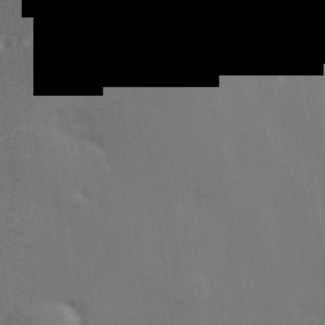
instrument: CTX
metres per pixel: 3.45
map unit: Hve
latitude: 26.7624
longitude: 147.8611
